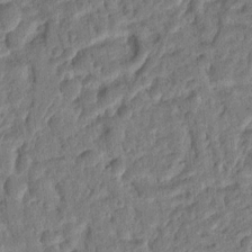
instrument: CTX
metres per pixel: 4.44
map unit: Ht
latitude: 11.5749
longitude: -75.7639
